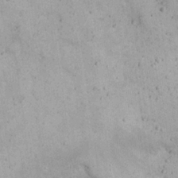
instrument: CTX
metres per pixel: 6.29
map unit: Nhu
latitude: 21.8961
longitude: -71.2915
